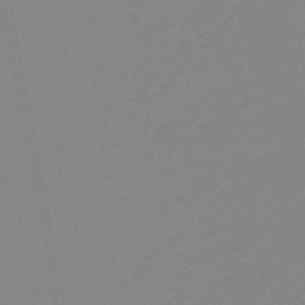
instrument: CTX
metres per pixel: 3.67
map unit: eHb
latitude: -44.5952
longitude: 88.2739
